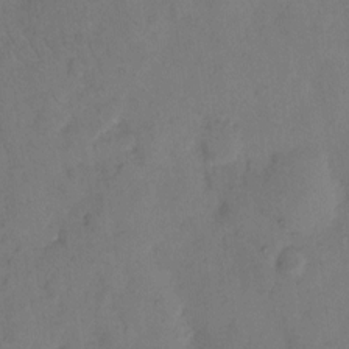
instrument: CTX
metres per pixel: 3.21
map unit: eHh
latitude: 9.8395
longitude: -62.8947
